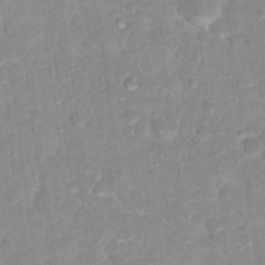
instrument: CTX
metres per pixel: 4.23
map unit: Hto
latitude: 17.1781
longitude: -35.5560
